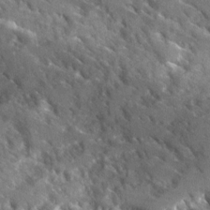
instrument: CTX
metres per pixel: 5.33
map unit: Ave
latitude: 17.7072
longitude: -130.2145
